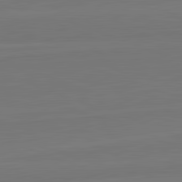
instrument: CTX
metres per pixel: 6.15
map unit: lApd
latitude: 82.4412
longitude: 164.3307
